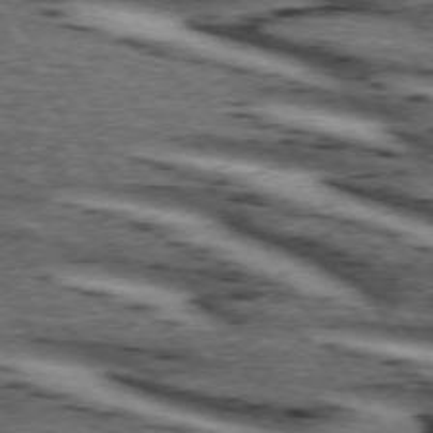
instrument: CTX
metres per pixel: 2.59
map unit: lApd
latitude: 74.1011
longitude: -72.5546
